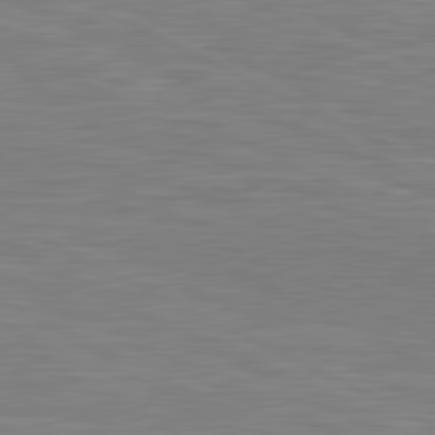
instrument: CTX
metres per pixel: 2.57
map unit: lApd
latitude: 81.1403
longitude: -169.2726
